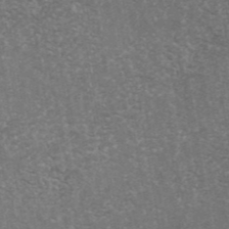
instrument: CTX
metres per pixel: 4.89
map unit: ANa
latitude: 42.9703
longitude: 16.2173
